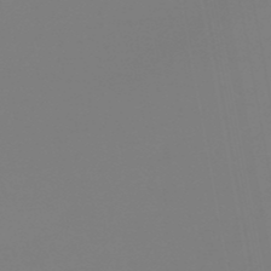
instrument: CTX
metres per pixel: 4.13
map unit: eHb
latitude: -50.1606
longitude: 74.8597
